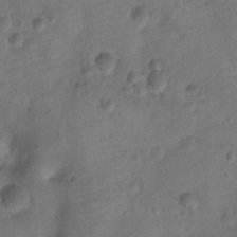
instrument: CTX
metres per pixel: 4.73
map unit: Ht
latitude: -10.6330
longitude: -22.4979
